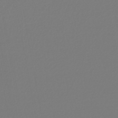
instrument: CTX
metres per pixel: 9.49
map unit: lHb
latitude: -45.1998
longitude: 75.7289
